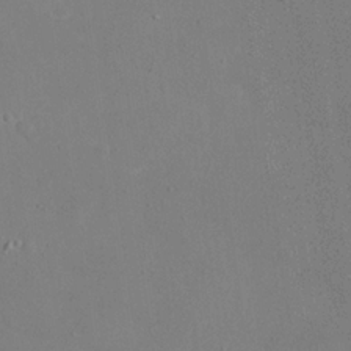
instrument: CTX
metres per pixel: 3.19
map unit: eHh
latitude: 19.6127
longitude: -68.4412
